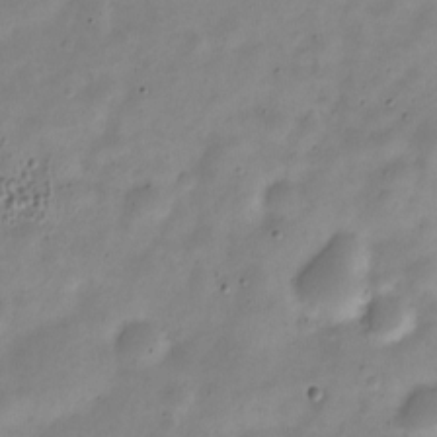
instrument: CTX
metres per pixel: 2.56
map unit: Nve
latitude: -23.8423
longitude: 105.6722
